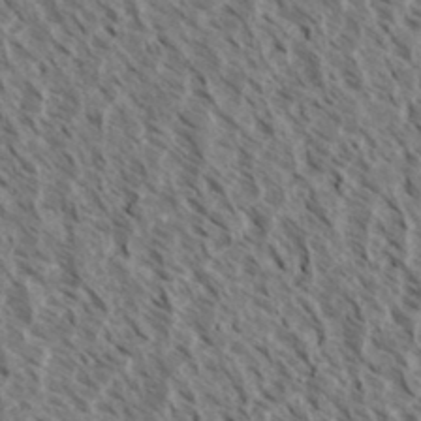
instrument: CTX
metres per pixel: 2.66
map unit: eHh
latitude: 34.3656
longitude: -139.9717
